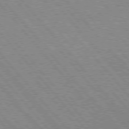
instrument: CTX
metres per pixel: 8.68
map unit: lApd
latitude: 76.3278
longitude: -85.8395
